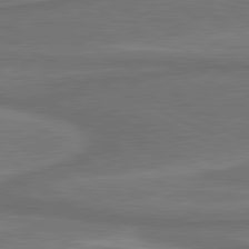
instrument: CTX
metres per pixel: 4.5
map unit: lApd
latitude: 81.3482
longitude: 172.2550
